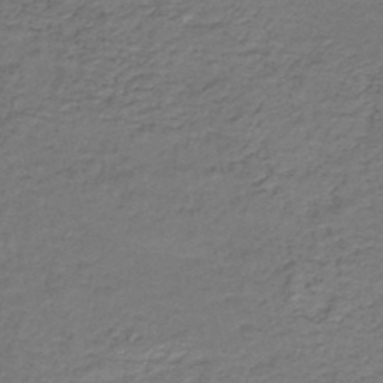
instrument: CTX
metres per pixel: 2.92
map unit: HNb
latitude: -43.6343
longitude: 51.0297
